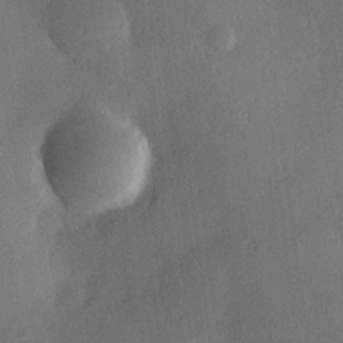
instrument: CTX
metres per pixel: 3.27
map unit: Hve
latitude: 18.4790
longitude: 150.4062
